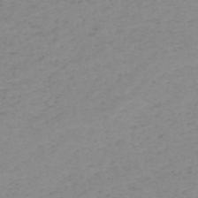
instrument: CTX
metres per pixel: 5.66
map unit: HNb
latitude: -55.5588
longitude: -47.0648
